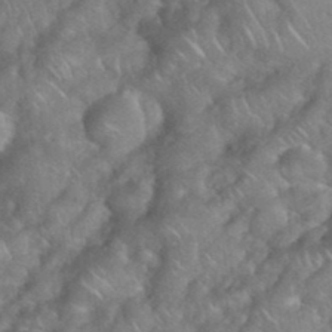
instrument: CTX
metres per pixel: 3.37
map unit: eHh
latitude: 38.7813
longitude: -58.7813
